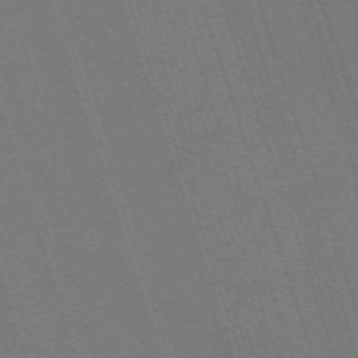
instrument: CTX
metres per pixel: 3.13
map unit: eHh
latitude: -63.5588
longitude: 51.3321
